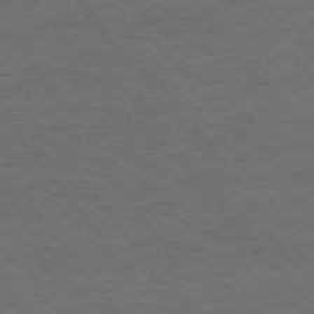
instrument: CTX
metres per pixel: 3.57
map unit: Hpe
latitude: 75.2159
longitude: -137.0459
